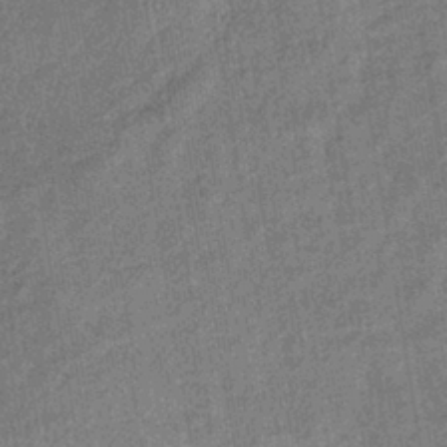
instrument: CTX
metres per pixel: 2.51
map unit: lHb
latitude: -38.8786
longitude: 74.0850
